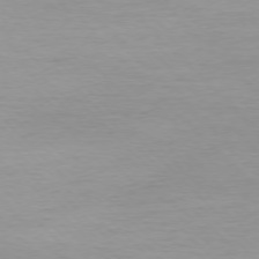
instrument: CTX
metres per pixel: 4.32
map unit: Ap
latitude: -77.0297
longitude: -70.8947
